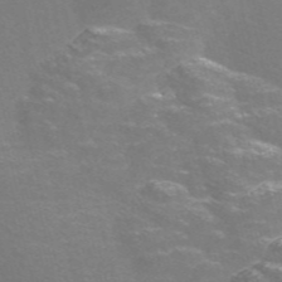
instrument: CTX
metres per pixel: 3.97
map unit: Nve
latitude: -56.8975
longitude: 52.8785
